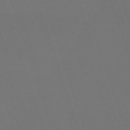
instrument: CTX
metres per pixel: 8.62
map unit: eHh
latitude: -63.6533
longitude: 51.7855
